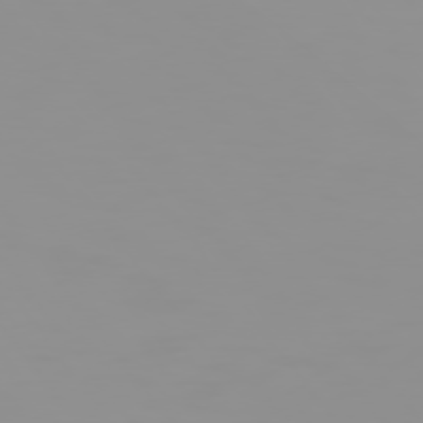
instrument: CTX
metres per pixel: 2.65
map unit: Hpe
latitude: 74.7813
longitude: -128.8380
